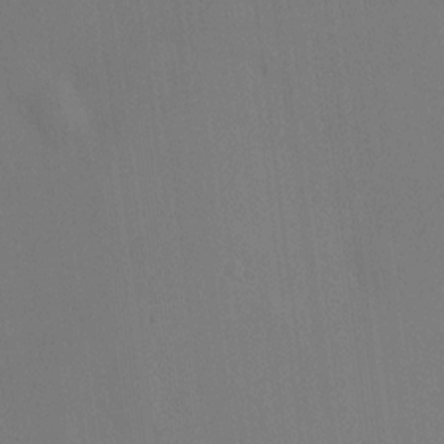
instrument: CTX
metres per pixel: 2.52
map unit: HNhu
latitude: 8.8947
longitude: 14.6897
